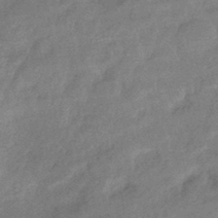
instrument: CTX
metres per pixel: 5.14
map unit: eHb
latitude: -42.1605
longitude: 83.8611
